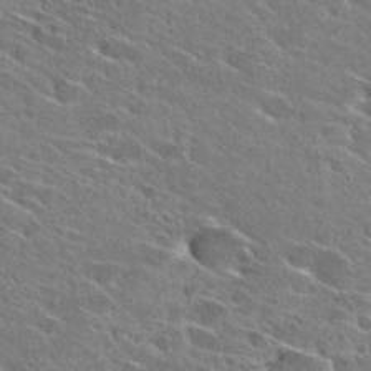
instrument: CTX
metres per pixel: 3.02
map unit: Hto
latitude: 28.8380
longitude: -43.1781
